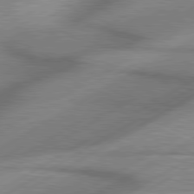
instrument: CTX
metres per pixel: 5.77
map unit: lApd
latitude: 80.0822
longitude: -118.2144
